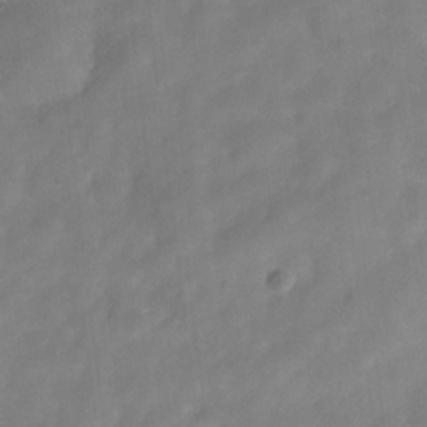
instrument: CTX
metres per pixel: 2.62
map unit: Hve
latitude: -32.0472
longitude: 94.7274
